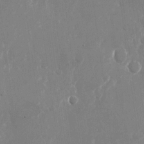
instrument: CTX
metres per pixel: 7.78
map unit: Nhu
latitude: -23.4455
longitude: -72.8191
